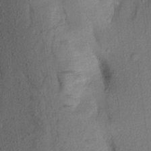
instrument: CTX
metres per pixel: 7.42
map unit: Aa
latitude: 16.7624
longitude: -146.4979
